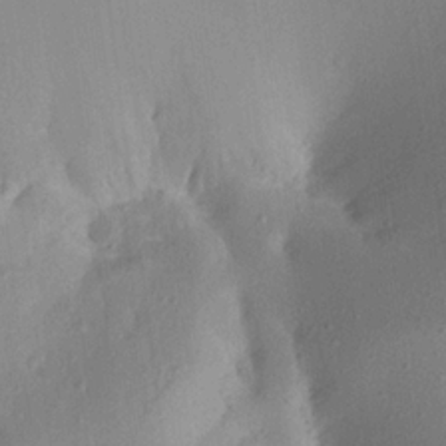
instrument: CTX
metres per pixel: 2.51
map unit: Aa
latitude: 20.4790
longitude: -146.8002
